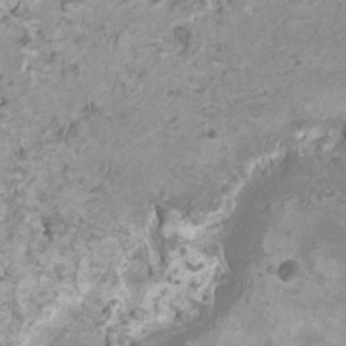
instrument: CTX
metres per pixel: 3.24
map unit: HNhu
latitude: 2.5168
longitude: -2.7246
